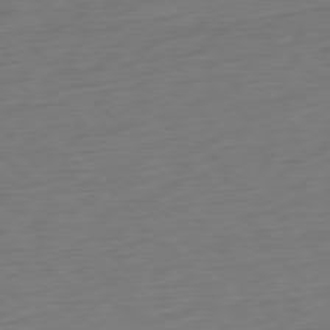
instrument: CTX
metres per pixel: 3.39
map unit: Ap
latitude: -78.1605
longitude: -78.1389
